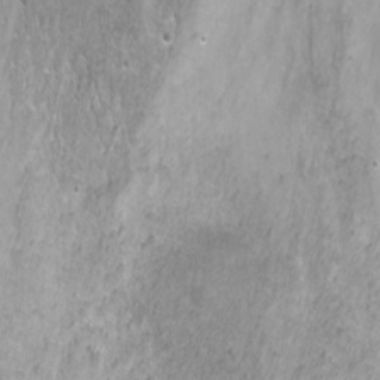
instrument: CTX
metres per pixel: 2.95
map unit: Nhu
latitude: -7.2943
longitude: -46.3468
